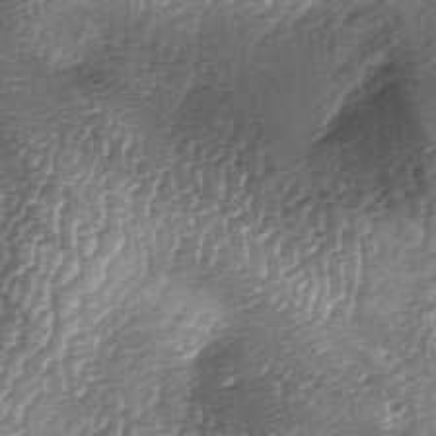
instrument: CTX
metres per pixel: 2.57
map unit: lAa
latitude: -5.7288
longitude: -128.2333
